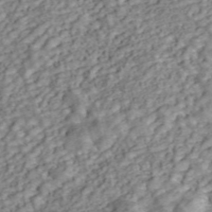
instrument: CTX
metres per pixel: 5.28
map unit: ANa
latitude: 46.2334
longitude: 25.2376
